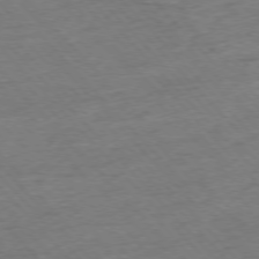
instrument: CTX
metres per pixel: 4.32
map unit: Hpe
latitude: -76.9164
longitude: -11.5371
